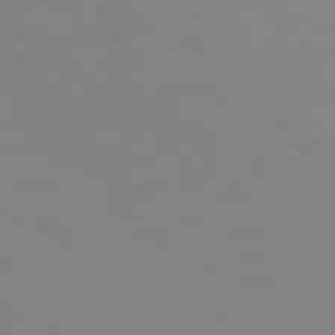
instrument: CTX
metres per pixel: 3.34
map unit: Hpe
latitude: 74.5357
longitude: -126.7813
